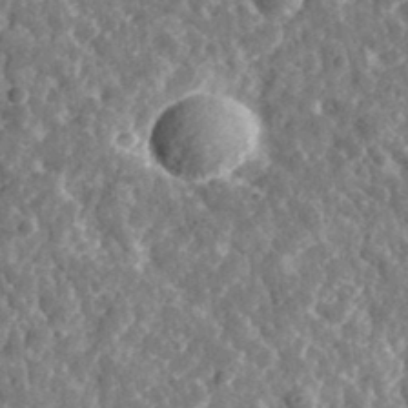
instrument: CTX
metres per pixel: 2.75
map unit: eHh
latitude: 34.9513
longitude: -79.2726
